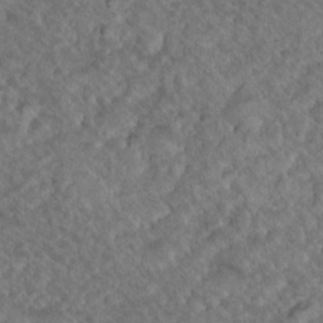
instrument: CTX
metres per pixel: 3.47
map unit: Nhu
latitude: 17.1970
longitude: -33.0647
